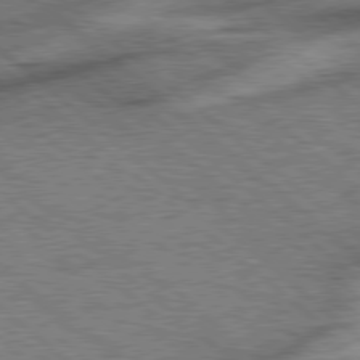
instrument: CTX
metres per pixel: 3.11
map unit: Hpe
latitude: 78.3468
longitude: -153.4427
